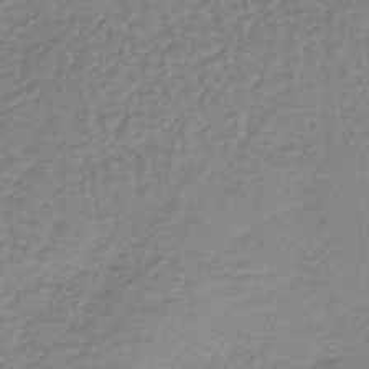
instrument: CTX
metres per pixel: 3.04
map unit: lHb
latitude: -36.8030
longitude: 61.0486
